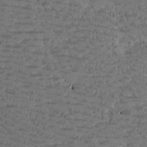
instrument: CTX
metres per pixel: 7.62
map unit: Htu
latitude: -2.6140
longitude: 176.1228
